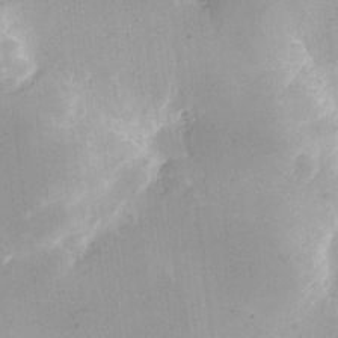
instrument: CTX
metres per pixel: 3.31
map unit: eHh
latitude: 11.1403
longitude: -68.2523
